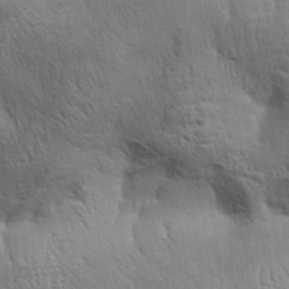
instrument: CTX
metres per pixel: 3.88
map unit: Aa
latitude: 33.0647
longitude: -140.9324
